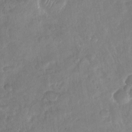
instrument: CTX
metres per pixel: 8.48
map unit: Nhu
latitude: -29.8422
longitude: -62.6113
